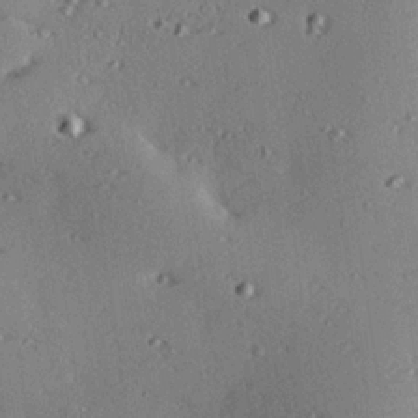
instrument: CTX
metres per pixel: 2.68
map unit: eHh
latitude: 23.0836
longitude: -90.2334
